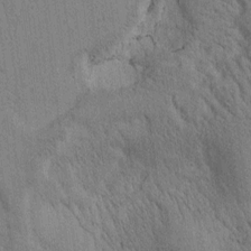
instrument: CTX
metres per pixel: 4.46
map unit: Htu
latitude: 0.9324
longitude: 174.4628
